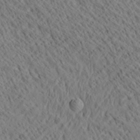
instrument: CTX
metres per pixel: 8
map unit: Ave
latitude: 20.6491
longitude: -139.7450
